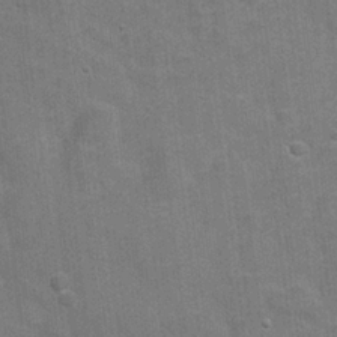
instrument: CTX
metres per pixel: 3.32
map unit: Hve
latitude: 18.8191
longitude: 151.8800
